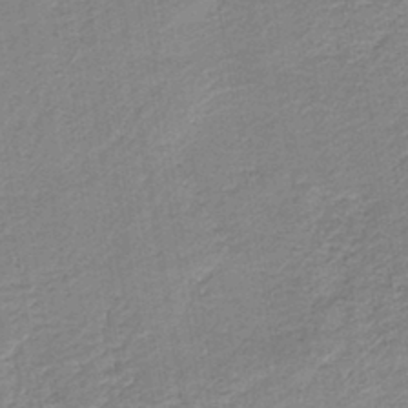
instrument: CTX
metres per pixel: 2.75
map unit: HNb
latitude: -40.2928
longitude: 50.7085
